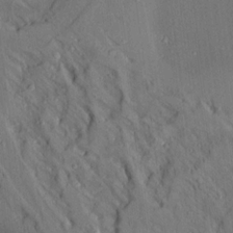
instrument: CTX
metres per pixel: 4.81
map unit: Aa
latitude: 14.8191
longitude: -147.9906
